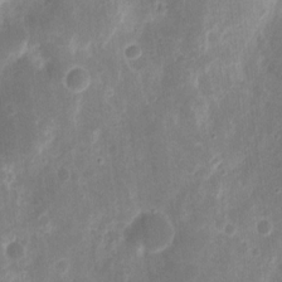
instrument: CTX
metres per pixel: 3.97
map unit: eHh
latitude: 9.4615
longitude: -71.3670
